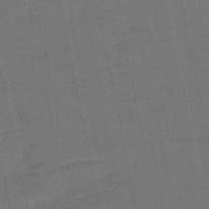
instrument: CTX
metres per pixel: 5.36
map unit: eHb
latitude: -50.1795
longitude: 78.6329
